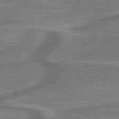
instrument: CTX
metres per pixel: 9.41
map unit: lApd
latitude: 79.7450
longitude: 174.2550
